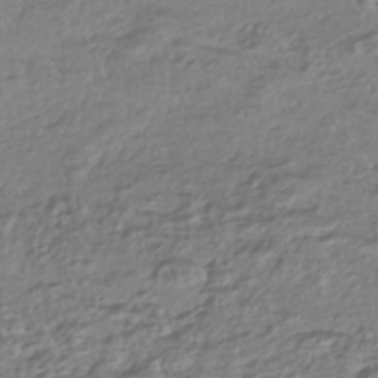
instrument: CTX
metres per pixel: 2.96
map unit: HNhu
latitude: -42.6707
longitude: 107.3132
